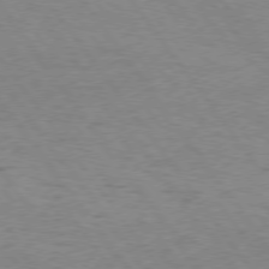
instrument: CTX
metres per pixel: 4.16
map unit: Hpe
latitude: 75.0836
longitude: -143.0081
